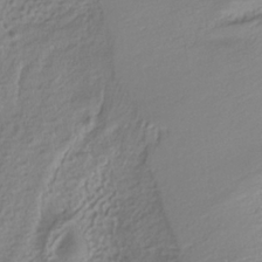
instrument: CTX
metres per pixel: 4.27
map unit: ANa
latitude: -37.2187
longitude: 94.6896
